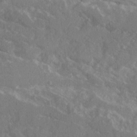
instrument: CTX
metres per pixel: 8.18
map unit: Ave
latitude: 20.4601
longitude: -130.4034
